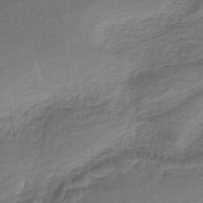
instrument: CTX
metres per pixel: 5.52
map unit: HNb
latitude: -34.8786
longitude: 59.9745
